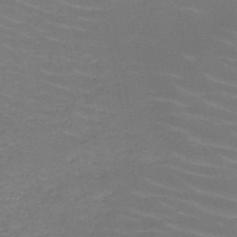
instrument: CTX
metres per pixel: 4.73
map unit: HNb
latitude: -50.0283
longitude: -52.5546
